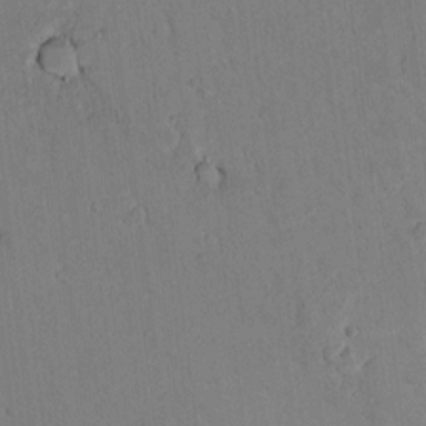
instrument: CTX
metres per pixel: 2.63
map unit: lAvf
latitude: 9.1592
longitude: 168.1039
